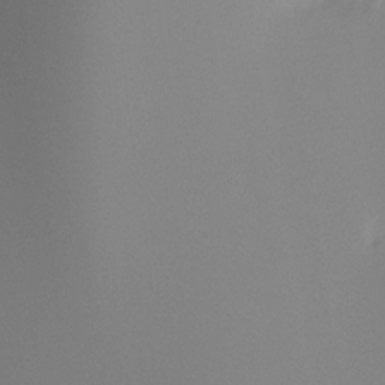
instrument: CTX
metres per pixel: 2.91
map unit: Ht
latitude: -4.1228
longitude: -61.4237
